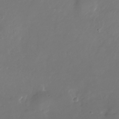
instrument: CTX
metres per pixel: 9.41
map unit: Nhu
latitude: -27.4643
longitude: -72.4034
